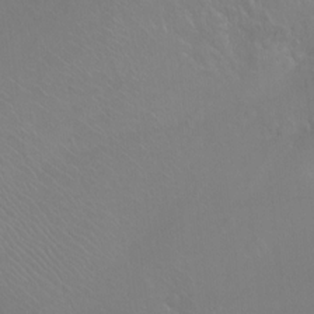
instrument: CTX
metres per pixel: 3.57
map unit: Ht
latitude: -7.4265
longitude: -37.1592
